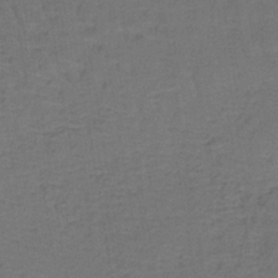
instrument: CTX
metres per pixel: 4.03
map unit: lHb
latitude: -39.7478
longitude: 59.3698
